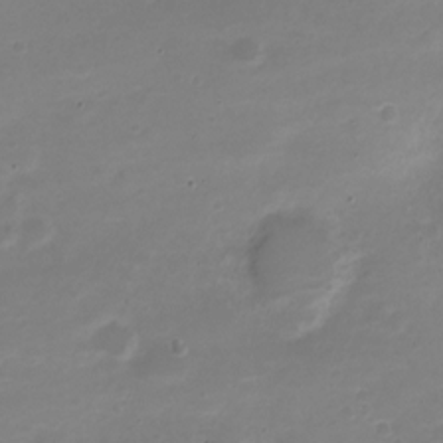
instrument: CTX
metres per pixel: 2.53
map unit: Nve
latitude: -21.2187
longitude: 105.0864
